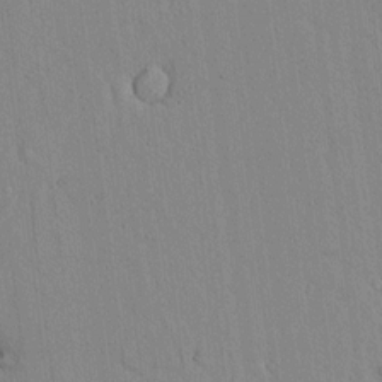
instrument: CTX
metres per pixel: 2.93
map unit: lAvf
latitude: 7.3671
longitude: 168.8219
